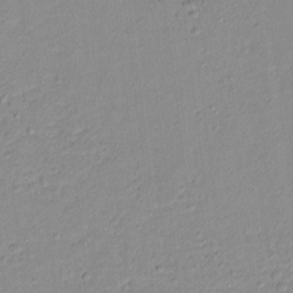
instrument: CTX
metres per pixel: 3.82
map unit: lAvf
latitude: 8.1956
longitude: 167.1431
